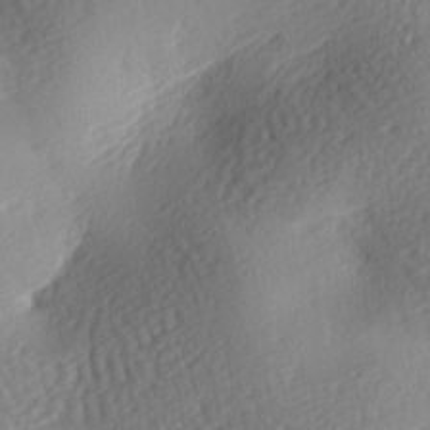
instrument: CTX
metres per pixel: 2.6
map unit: lAa
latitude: -7.4832
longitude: -126.4412
